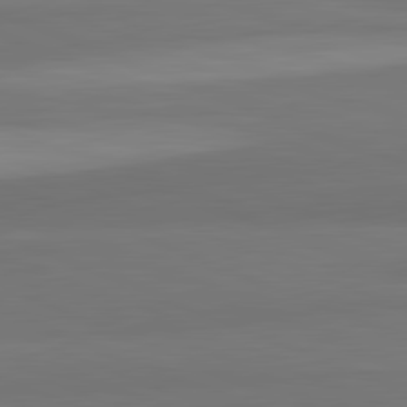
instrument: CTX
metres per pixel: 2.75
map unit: lApd
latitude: 82.1577
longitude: 177.3699
